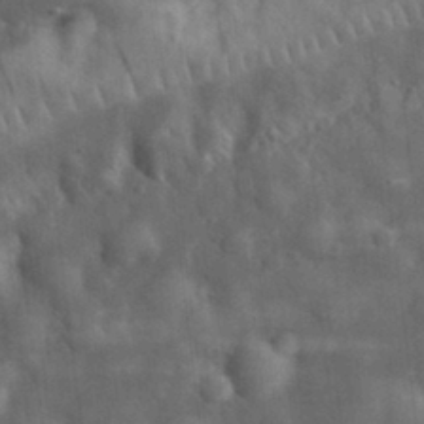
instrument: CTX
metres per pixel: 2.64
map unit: eHh
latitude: 32.1956
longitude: -72.1767
